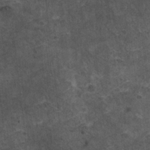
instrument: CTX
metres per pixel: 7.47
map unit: HNhu
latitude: 2.9136
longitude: 4.3873
